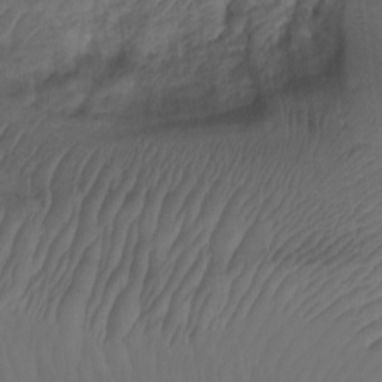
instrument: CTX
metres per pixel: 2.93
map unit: Ht
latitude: -2.8785
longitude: -28.7435
